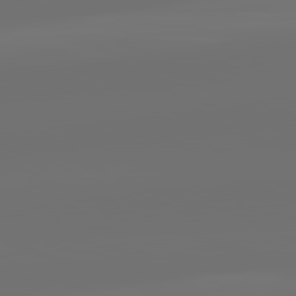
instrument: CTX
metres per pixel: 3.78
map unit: lApd
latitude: 82.1955
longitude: -160.1767
